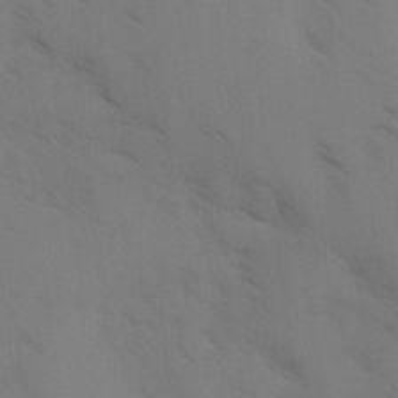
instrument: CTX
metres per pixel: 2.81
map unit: Ave
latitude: -0.7086
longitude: -111.8395
